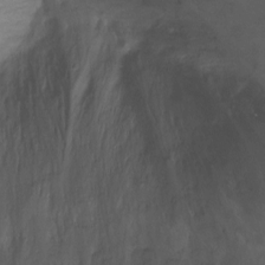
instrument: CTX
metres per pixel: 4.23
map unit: Ht
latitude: -7.1242
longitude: -27.1970
